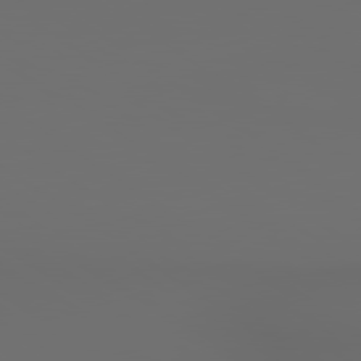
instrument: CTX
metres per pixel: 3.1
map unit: lApd
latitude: 79.8395
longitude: 164.6519
